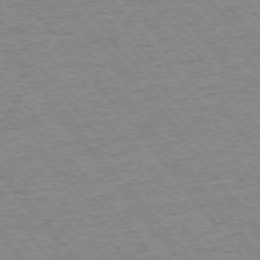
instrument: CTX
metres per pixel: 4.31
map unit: Ap
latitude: -75.6722
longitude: -87.1970
